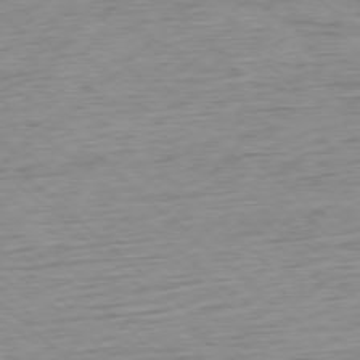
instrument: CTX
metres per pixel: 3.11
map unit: Ap
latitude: -78.2550
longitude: -71.1403
